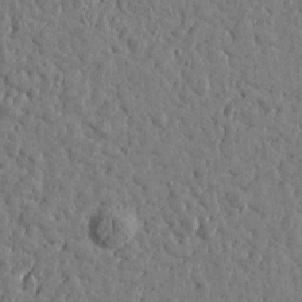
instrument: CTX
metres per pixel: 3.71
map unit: Htu
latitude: 0.6490
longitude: -178.8569
